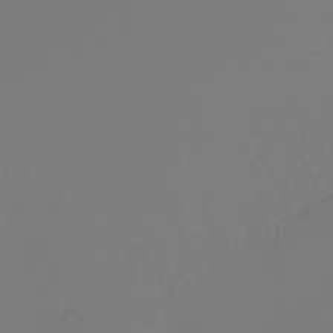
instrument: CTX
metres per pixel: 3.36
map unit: lHb
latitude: -45.5588
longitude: 70.5007
